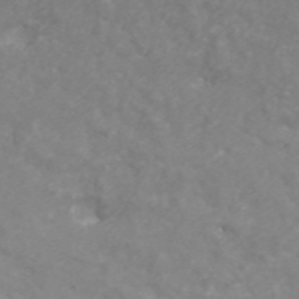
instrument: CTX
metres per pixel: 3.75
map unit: ANa
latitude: 46.9703
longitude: 26.3495
